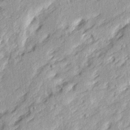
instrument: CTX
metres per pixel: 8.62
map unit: Ave
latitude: 15.7261
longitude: -137.6694
